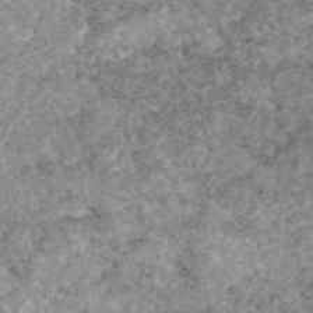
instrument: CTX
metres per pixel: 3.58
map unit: eAb
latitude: 48.0444
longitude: 111.0297
